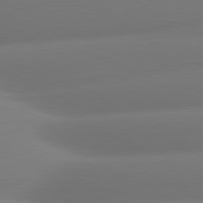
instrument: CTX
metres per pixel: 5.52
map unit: lApd
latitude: 80.7624
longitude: -160.2333
